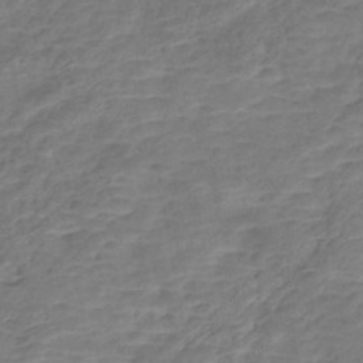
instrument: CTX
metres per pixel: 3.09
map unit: Nhe
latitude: -46.9919
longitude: 152.7085
